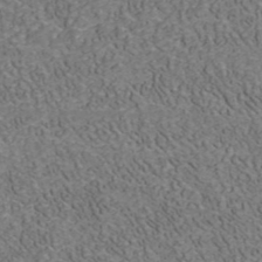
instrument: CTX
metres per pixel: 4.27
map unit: ANa
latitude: 42.4223
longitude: 30.7652
